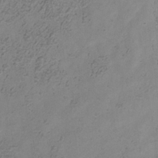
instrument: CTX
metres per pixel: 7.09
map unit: Hve
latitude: -34.5763
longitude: 89.9178
